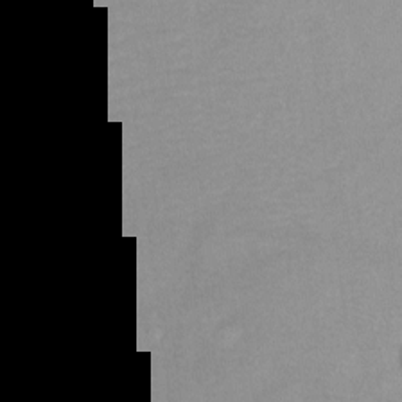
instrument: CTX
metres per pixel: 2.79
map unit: Ht
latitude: -8.2550
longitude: -34.7624
